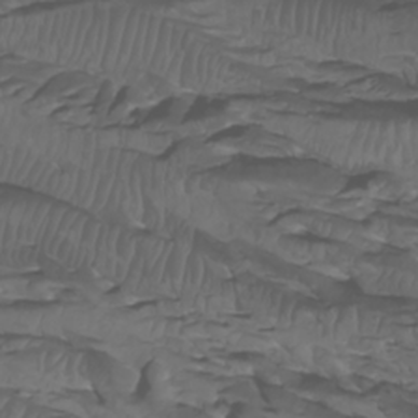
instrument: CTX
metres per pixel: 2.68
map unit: Htu
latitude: -5.1242
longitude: -89.1781
